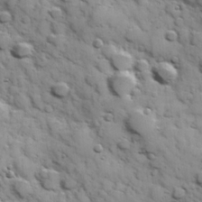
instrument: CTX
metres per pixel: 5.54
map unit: Hve
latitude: 24.3656
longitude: 147.3320
